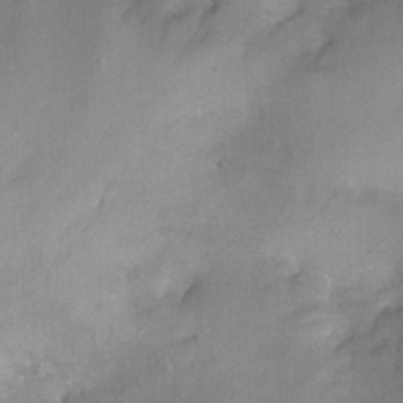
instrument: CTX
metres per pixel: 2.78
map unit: Ht
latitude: -0.9164
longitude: -15.2726
